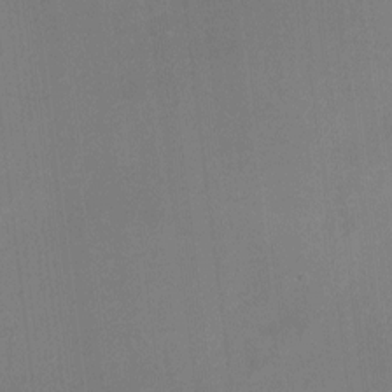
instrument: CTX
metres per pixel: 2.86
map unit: HNhu
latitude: 6.4790
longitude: 8.2172
